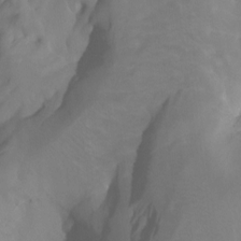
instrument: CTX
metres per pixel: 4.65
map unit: Htu
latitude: -7.5777
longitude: -49.8205
